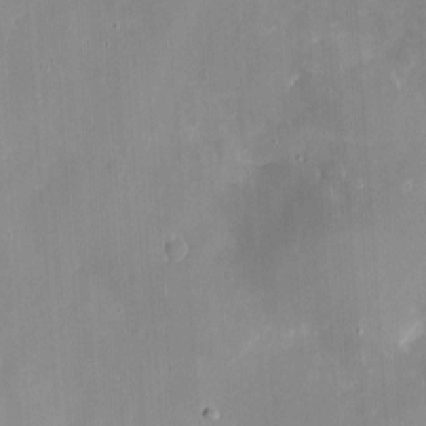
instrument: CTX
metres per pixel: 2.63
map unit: eHh
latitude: 4.1200
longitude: -70.3467
